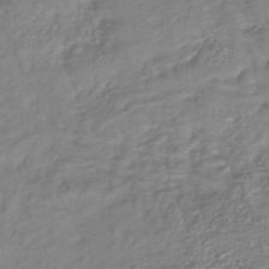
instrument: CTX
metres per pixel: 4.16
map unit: lHb
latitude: -42.4628
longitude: 76.0850
